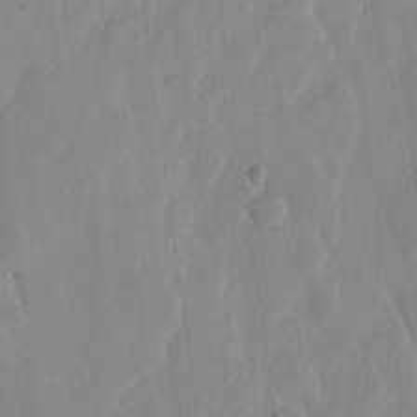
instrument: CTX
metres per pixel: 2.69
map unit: lHvf
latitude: 18.1200
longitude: -116.6680
